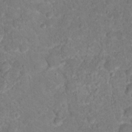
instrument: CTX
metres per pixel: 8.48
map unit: Hto
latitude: 18.3278
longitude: -34.1011
